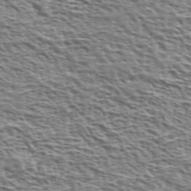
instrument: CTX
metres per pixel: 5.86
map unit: Ave
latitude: 37.7450
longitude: -112.5735
